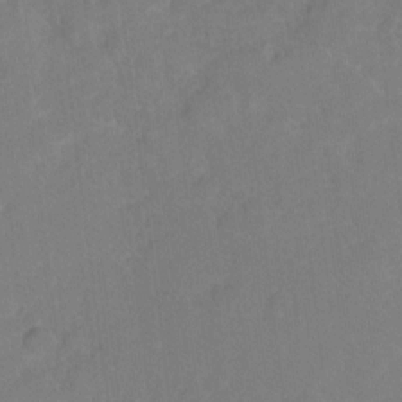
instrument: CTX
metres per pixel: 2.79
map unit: Hto
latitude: 5.8394
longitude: -30.6113
